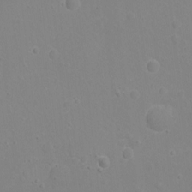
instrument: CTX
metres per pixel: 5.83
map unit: Nhu
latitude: -11.6344
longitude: -37.9150
